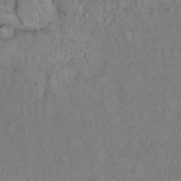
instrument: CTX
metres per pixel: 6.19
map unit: Hto
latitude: 13.3104
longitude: -57.1592
